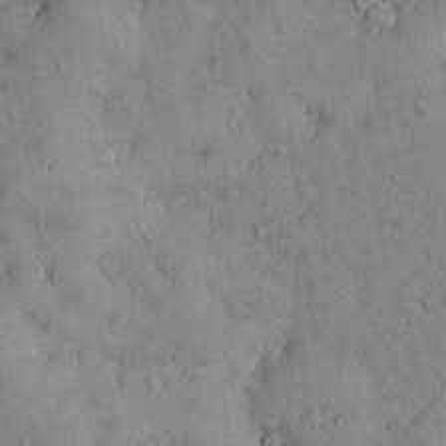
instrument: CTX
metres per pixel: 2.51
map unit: Hto
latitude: 11.3104
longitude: -59.8772
